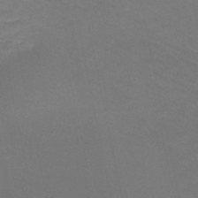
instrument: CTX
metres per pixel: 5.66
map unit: HNb
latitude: -46.7841
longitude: -44.5357
